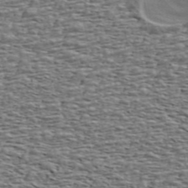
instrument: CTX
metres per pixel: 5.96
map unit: ANa
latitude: 45.5182
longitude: -84.5357
